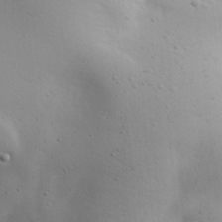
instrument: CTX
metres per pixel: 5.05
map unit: Aa
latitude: 31.3671
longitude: -143.6127
